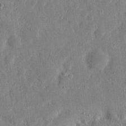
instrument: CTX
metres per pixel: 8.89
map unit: eHh
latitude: 5.7450
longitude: -71.9528
